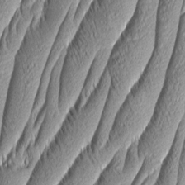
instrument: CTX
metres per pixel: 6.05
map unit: Aa
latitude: 7.2537
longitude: -129.4804
